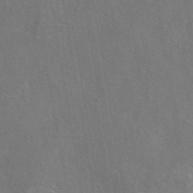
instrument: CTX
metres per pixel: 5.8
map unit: eAb
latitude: 45.8394
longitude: 109.1431
